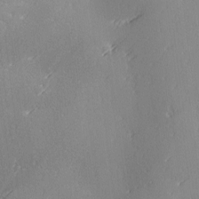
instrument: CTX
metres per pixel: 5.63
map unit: Ave
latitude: 2.4979
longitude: -111.7261
